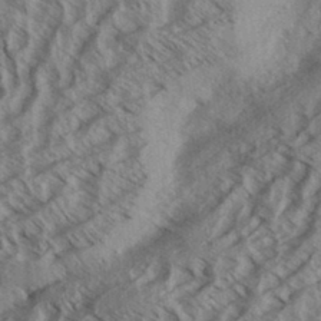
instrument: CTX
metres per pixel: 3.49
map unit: Aa
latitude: 33.5749
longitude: -139.5749
